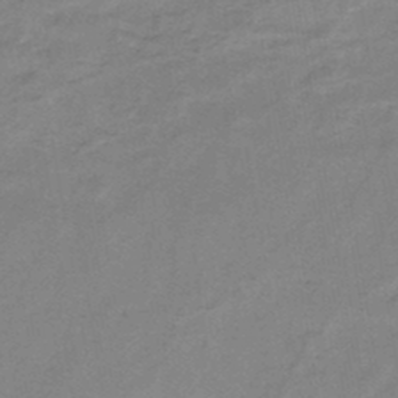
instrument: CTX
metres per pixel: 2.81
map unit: HNb
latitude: -46.3117
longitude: -38.8002
